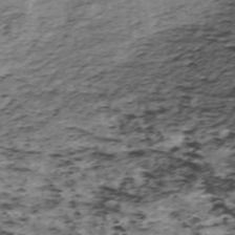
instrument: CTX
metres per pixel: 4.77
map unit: ANa
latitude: -40.6329
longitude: 103.1620
